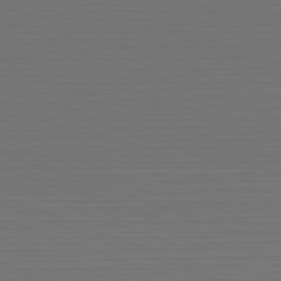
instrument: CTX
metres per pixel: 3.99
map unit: Hpe
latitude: -82.4818
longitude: 7.2187
